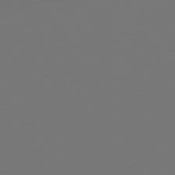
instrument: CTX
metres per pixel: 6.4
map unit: Hpe
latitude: 75.3671
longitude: -124.8946
